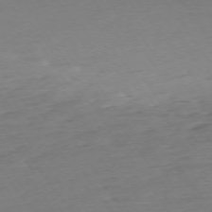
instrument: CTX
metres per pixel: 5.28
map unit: Ap
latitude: -74.5763
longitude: -81.1214
